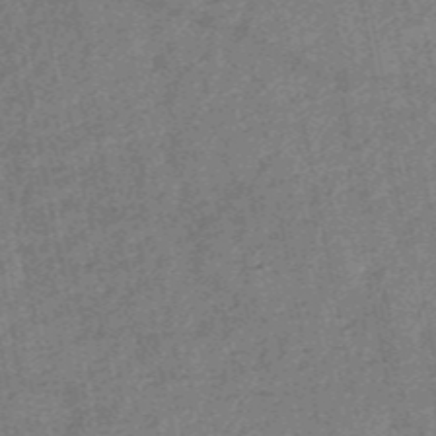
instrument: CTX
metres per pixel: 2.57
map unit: HNb
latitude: -53.2942
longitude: -49.1403
